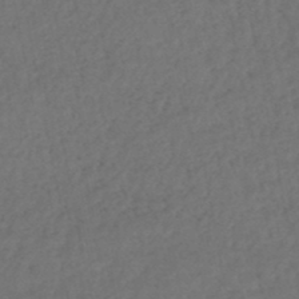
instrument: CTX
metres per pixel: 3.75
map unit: HNhu
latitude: -47.8800
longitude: 98.0472
